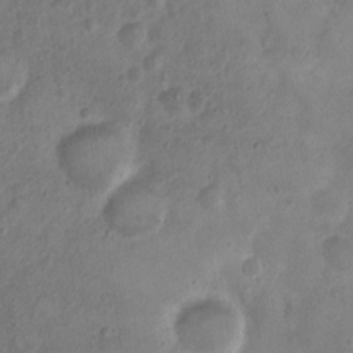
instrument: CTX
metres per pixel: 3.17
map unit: Nhu
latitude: 4.2900
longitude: -18.2333
